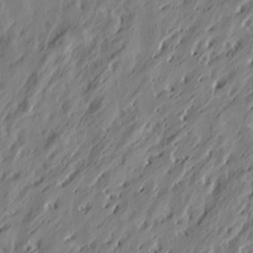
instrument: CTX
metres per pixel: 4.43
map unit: Htu
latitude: -3.3320
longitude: -178.4979
